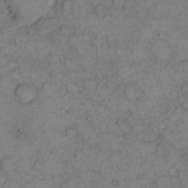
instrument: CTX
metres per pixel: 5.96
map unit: eHh
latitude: 14.4034
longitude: -63.3104
